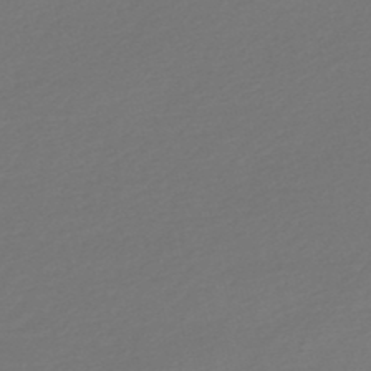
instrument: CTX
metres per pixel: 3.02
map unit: lHb
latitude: -46.9541
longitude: 60.3684
